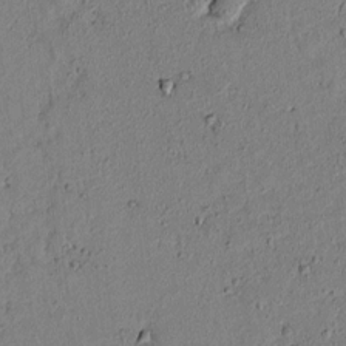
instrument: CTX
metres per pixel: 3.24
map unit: lAvf
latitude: 6.1767
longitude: 168.2550
